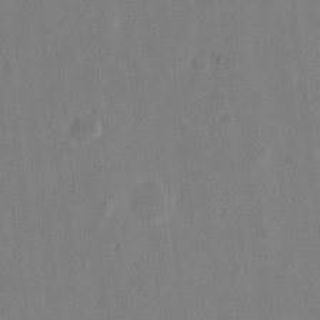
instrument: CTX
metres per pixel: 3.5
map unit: eHh
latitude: 10.7624
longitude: -68.4790
